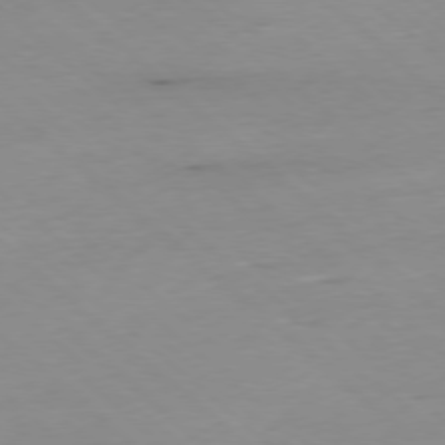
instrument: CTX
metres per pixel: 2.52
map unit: Ap
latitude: -77.9745
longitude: -89.9151
